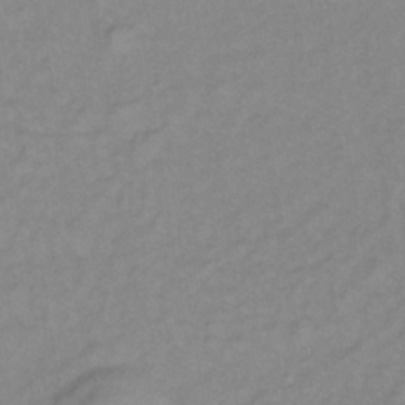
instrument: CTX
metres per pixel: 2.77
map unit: lHb
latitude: -33.5210
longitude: 65.0487
